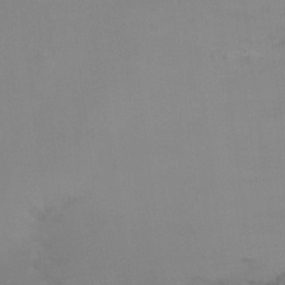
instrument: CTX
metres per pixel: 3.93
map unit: Ht
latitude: -6.3495
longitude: -34.6490
